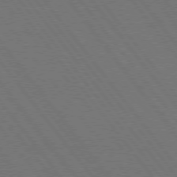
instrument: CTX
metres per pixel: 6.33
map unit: Hpe
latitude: 75.3860
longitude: -137.6694
